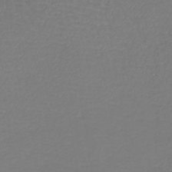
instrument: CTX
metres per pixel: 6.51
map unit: lHb
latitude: -41.9745
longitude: 72.6518
